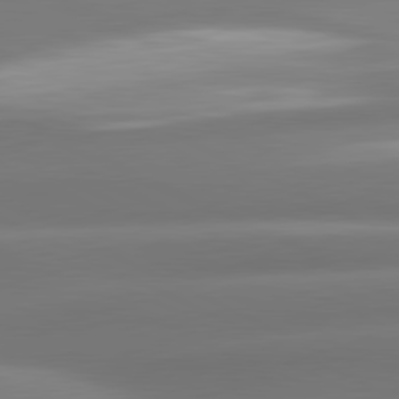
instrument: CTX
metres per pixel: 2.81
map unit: lApd
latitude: 80.6679
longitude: -160.3467
